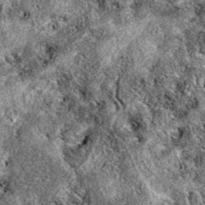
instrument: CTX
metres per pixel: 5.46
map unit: eAb
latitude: 38.7057
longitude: 111.2187
